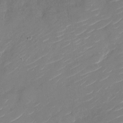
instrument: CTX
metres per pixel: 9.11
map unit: Nhu
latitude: -29.5777
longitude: -73.0837
